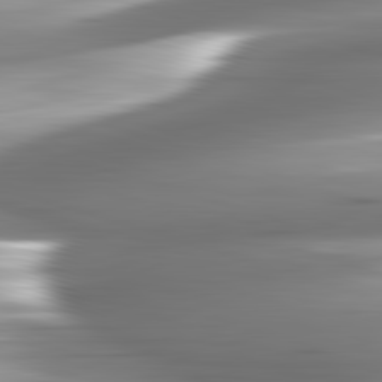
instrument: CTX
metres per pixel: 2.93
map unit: lApd
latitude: 82.7435
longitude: -141.5749
